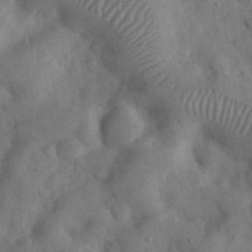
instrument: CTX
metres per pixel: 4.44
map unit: eHh
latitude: 33.0270
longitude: -68.7813
